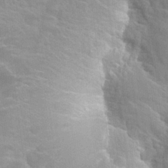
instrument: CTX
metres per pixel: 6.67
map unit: Hto
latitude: 24.0255
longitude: -40.7813
